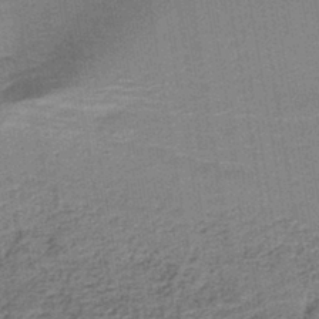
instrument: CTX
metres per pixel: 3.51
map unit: HNb
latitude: -39.8989
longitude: 51.0297
